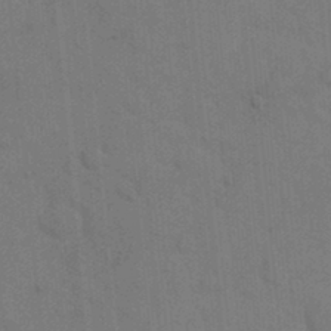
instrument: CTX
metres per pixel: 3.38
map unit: eHh
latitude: 18.5356
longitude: -64.3278
